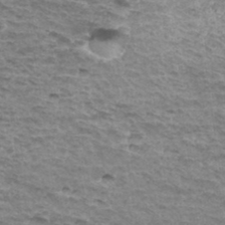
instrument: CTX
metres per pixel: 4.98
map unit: Hto
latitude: 35.7071
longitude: -43.2159
